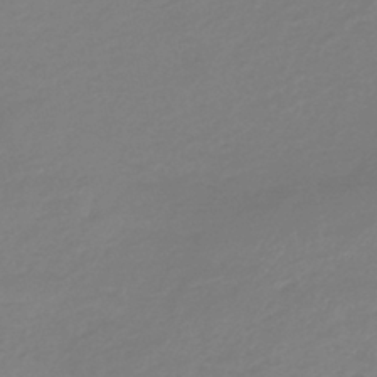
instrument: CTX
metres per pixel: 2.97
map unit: lHb
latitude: -37.9745
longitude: 71.8989
